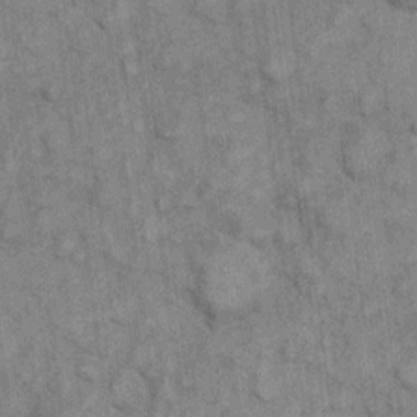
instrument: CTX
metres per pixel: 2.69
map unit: eHh
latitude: 6.8191
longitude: -64.4601
